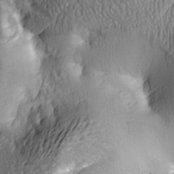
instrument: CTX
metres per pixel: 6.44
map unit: lAa
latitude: 5.2159
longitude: -113.6316
